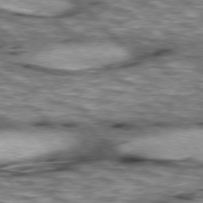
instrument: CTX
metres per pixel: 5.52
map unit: lApd
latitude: 76.6490
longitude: -50.3656
